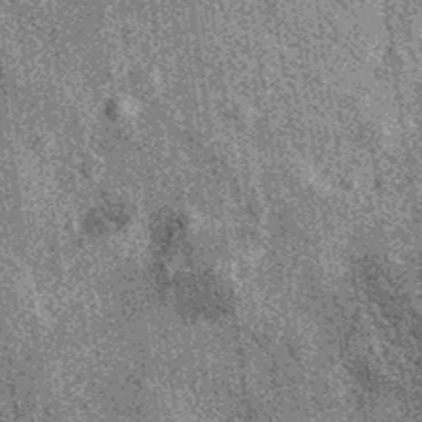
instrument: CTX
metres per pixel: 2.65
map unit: eAb
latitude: 36.8758
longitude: 107.7289
